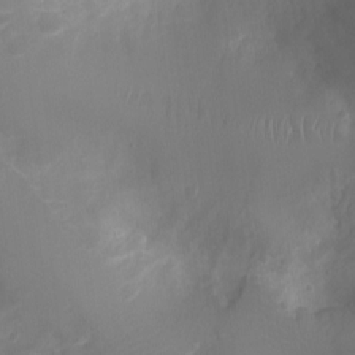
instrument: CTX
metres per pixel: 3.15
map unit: Ht
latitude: -4.0283
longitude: -16.6113
